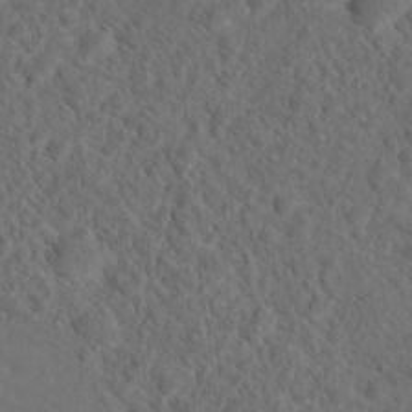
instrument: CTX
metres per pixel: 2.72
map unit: Hto
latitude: 19.3481
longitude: -39.6694
